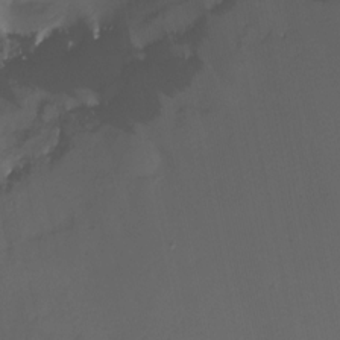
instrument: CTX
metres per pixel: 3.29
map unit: Nhu
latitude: -12.4251
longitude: -50.1388
